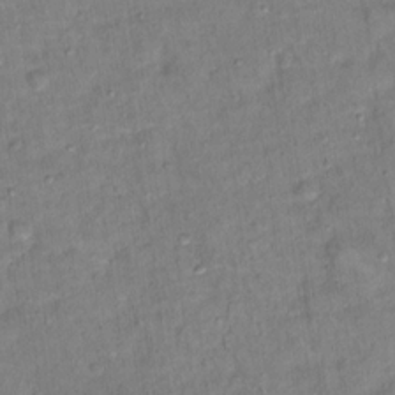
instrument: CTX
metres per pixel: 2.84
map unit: Ht
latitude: 15.0081
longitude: -37.0081
